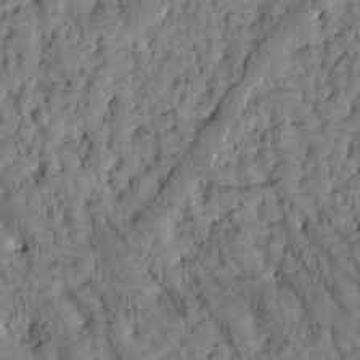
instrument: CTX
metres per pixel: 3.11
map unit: Htu
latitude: -3.4076
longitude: 173.8611
